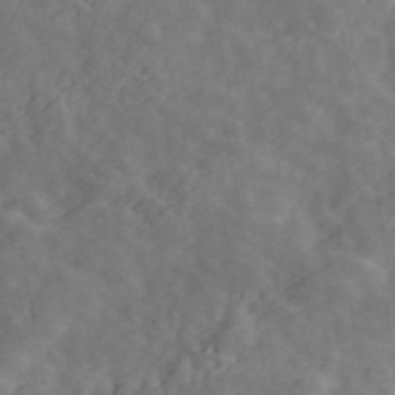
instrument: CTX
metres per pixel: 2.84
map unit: ANa
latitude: 47.4994
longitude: -83.7260
